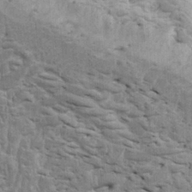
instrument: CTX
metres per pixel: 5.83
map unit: Htu
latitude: -3.4454
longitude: 150.5951
